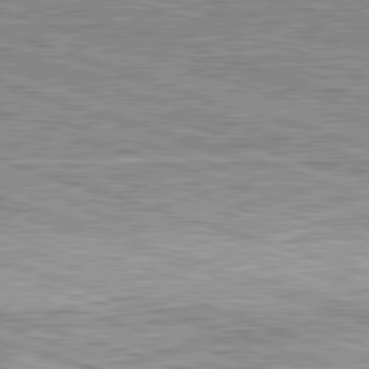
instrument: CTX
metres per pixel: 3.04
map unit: Hpe
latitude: -82.8786
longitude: 9.5021
